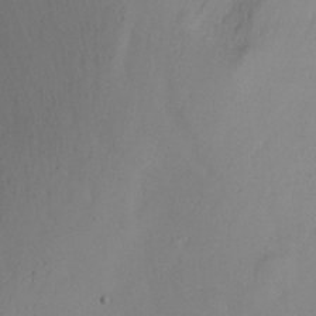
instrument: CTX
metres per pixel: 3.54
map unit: Ht
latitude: -7.0297
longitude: -23.4615
